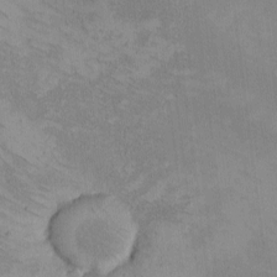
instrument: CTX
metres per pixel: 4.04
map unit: eHh
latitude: -8.8597
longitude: -67.8016
